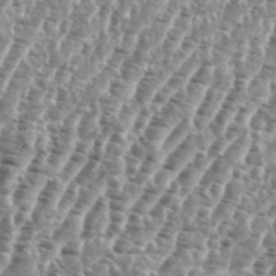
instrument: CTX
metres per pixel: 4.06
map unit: eHh
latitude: 35.2159
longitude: -135.6127
